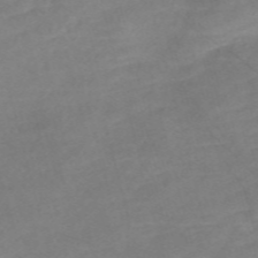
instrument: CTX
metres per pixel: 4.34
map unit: Nve
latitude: -58.0094
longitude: 61.1431
